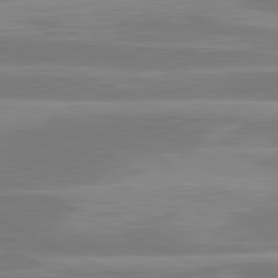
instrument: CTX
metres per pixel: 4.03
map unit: lApd
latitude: 81.2159
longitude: -135.5749
